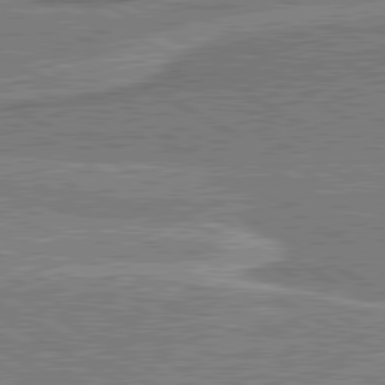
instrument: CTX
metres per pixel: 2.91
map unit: lApd
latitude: 81.0080
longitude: 143.0864
